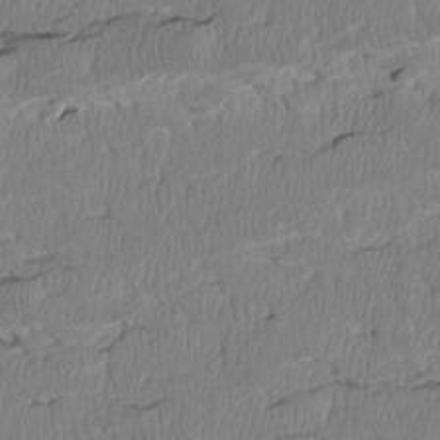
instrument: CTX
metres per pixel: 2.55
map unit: Htu
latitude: 3.1592
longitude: 149.4833
